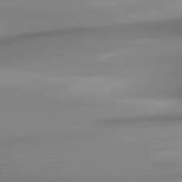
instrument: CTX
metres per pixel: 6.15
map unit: lApd
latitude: 81.8961
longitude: -168.2712
